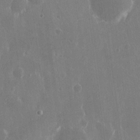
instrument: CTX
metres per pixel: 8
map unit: eHh
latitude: 15.3293
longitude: -71.2159
